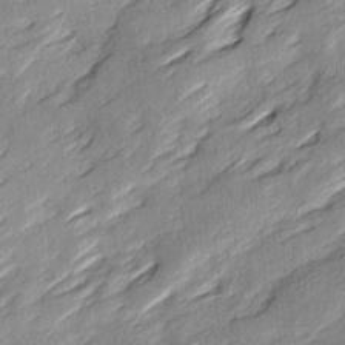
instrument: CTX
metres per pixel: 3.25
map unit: Ave
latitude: 16.1578
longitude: -137.3293
